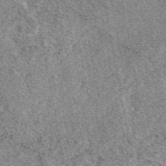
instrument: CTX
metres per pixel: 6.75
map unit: eAb
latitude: 48.7246
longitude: 111.7099
